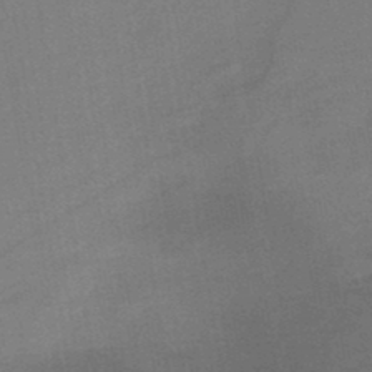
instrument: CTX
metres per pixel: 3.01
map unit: lHb
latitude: -45.1809
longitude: 64.6519
